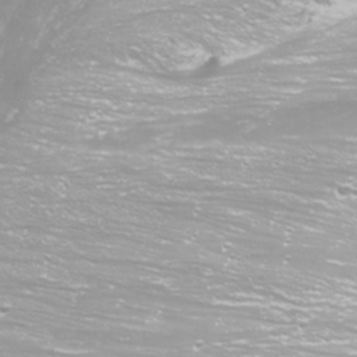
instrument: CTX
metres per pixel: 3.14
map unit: Nhu
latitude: -11.8611
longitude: -63.2348
